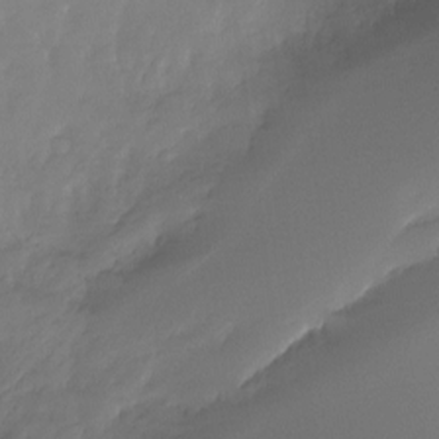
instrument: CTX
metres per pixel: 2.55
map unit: Ht
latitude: -12.2740
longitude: -49.0269
